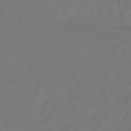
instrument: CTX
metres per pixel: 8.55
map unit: eHb
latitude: -47.0864
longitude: 81.3510
